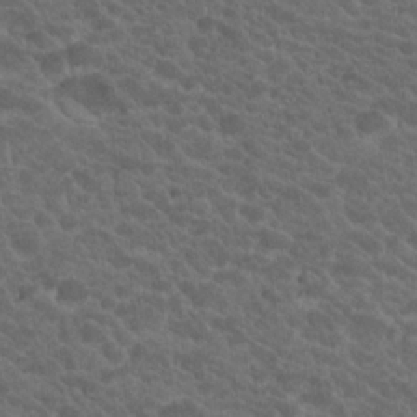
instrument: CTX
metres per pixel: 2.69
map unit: Hto
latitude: 19.7449
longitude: -35.4237
